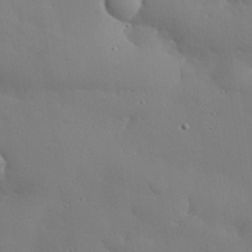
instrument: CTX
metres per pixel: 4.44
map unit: eHh
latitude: 30.6869
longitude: -82.7435
